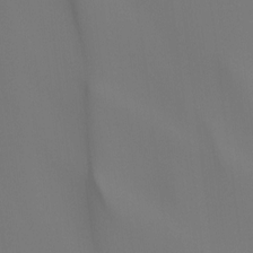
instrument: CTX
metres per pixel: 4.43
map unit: Ht
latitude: -15.7856
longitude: -42.4412
